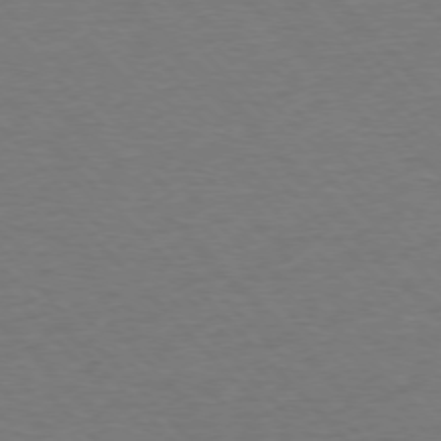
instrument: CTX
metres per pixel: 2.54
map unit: Ap
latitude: -76.6707
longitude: -95.0837
